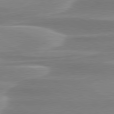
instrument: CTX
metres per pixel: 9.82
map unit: lApd
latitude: 79.4049
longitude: -114.6679
